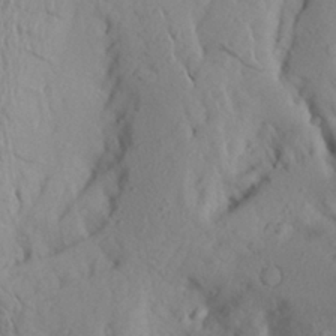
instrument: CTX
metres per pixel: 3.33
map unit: Aa
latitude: 25.0647
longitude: -147.6505
